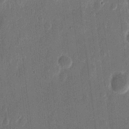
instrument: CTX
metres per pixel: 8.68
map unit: eHh
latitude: 11.8583
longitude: -70.4034
